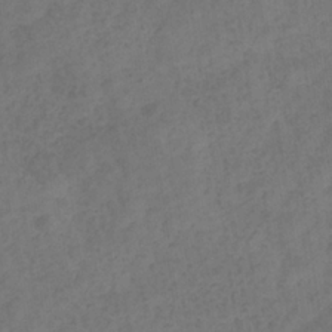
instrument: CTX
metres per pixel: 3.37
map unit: eHb
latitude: -32.7275
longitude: 72.6329
